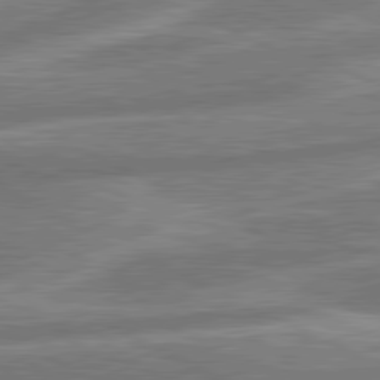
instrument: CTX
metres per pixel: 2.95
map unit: lApd
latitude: 80.8947
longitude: -167.6693
